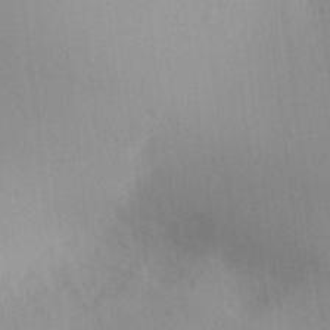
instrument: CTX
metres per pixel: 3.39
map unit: Aa
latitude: 29.9150
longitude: -145.6694
